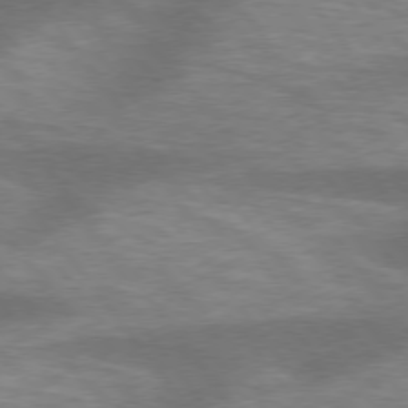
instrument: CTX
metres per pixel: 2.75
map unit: lApd
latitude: 75.4426
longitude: -57.3103
